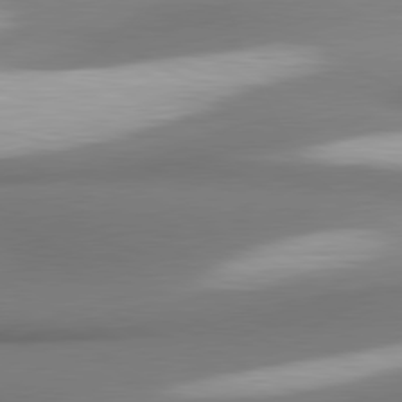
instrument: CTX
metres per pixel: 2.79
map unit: lApd
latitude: 80.6301
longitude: 177.5966
